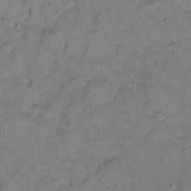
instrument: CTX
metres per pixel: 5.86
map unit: eHh
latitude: 10.5924
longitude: -64.5735
